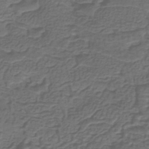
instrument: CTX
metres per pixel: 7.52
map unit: lHb
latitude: -39.9745
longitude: 60.8597
